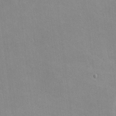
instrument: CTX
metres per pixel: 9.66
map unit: lHvf
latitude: -11.0109
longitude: -101.8583
